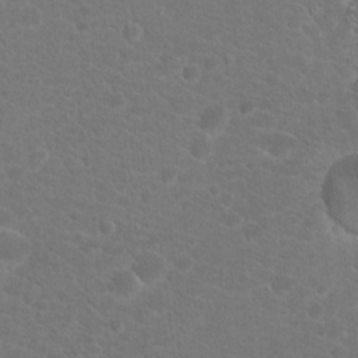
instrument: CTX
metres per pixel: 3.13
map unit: Hto
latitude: 18.8758
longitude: -36.9892
